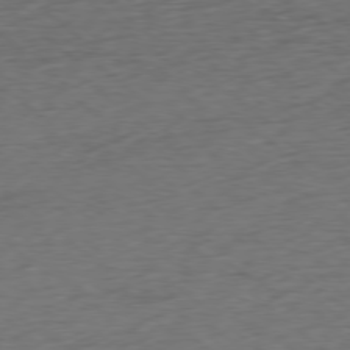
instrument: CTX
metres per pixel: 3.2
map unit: Ap
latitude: -78.8219
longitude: -70.4979
